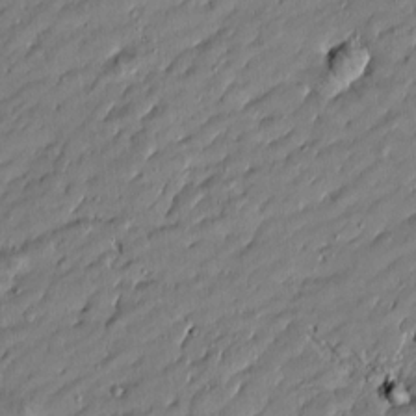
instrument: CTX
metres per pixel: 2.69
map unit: Htu
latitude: -6.7274
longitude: 177.6911
